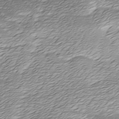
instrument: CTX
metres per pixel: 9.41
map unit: Ave
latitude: -7.9556
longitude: -123.2537
